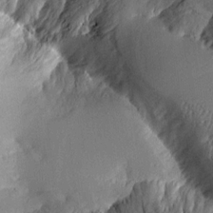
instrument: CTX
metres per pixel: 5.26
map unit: Aa
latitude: 10.6491
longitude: -127.5182
